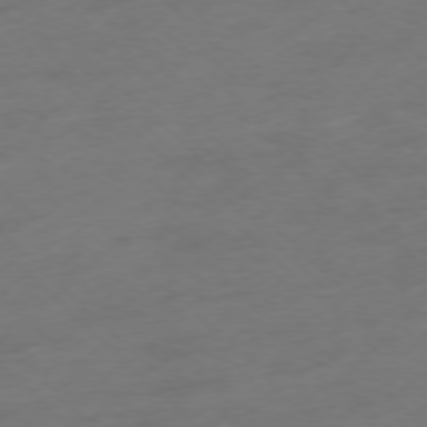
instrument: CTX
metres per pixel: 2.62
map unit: Ap
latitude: -77.1998
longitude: -64.5357
